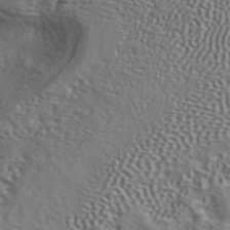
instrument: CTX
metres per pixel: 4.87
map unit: ANa
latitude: 42.2523
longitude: 50.7463
